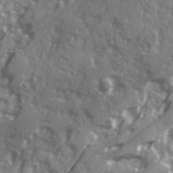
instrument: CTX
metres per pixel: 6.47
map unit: Ave
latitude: 20.6491
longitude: -131.2537
